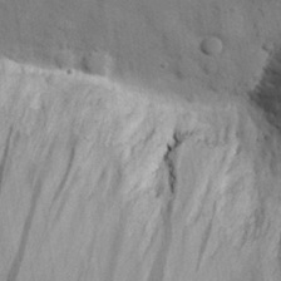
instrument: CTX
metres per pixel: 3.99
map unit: eHh
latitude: 28.2333
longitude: -74.6868
